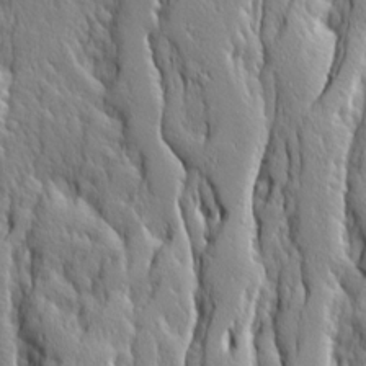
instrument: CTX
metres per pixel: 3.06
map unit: Ave
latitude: 14.1578
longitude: -132.9703
